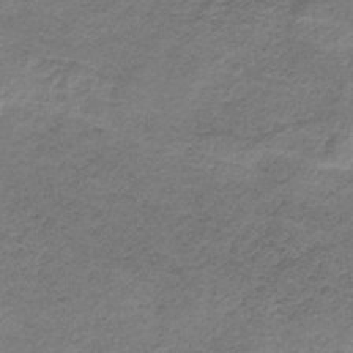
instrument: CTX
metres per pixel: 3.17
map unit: HNb
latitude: -32.8030
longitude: 61.4077
